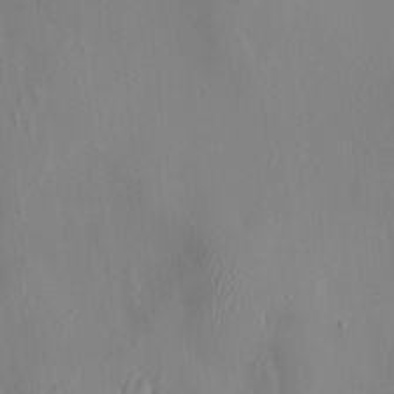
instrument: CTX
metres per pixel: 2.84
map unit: HNhu
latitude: 3.3670
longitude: -5.3293
